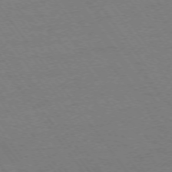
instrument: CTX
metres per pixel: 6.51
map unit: Ap
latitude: -74.3685
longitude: -77.3859
